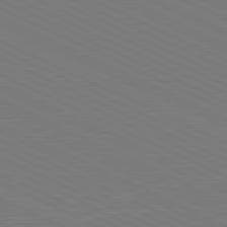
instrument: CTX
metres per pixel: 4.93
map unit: lApd
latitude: 81.3671
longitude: 149.8423
